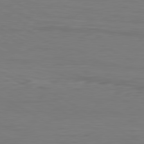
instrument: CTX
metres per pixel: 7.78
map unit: Hpe
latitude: -80.7274
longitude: 17.8234
